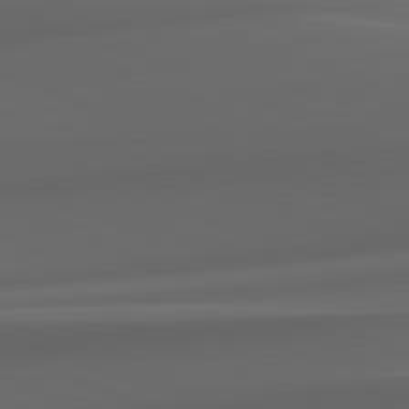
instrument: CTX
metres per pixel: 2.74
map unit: lApd
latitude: 82.1199
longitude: 143.3131
